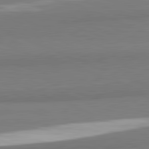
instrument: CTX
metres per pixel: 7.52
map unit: lApd
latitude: 82.0822
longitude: 173.8044
